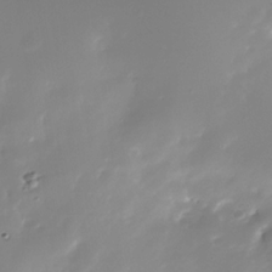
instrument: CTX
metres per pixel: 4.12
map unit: Nhe
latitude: -33.3510
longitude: -116.5357
